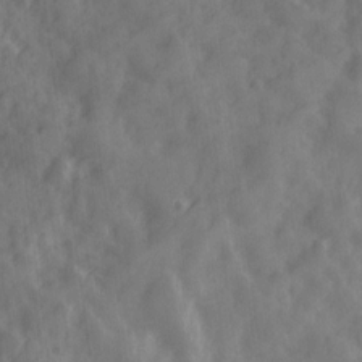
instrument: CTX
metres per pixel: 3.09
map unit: Ave
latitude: 19.2159
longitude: -131.7450
